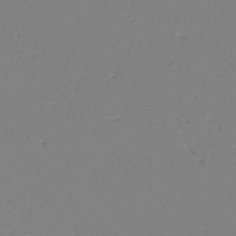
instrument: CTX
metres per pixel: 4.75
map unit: eHh
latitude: -42.2172
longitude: -33.1403
